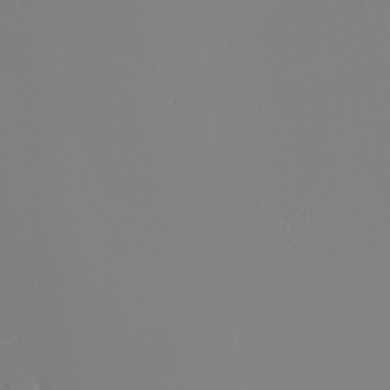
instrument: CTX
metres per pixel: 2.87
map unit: eHh
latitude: -6.2361
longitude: -85.5938
